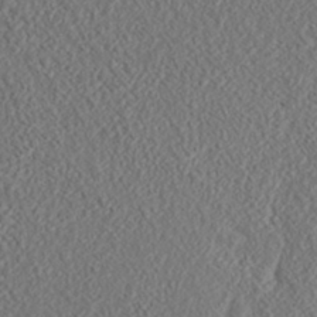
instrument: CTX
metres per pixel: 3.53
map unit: ANa
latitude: 35.6505
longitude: 14.7652
